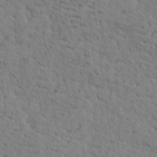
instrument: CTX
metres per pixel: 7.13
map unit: lHvf
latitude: 25.1970
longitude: 143.3698
